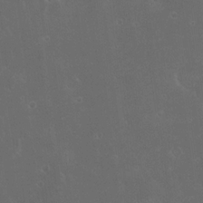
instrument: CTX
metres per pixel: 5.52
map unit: Hto
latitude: 19.4048
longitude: -57.9528
